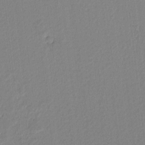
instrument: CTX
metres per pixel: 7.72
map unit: lAvf
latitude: 6.9703
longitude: 166.2928
